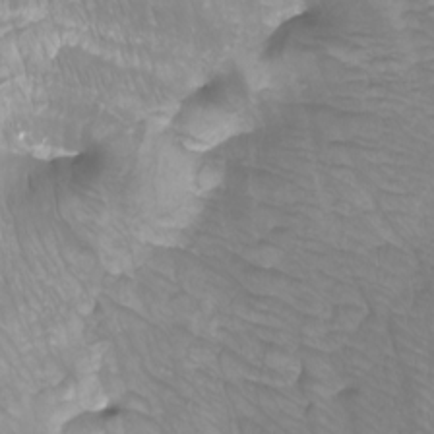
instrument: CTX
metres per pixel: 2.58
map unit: Nhu
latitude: -10.2739
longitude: -68.5545
